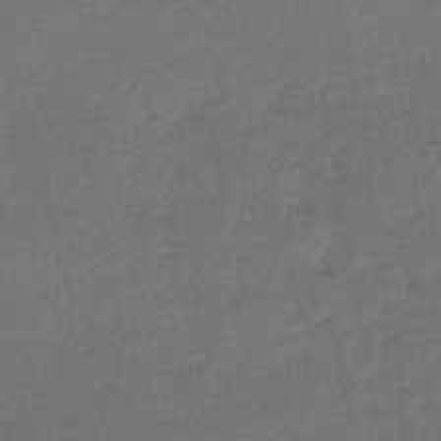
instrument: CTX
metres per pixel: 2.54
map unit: lHb
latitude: -45.5777
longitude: 69.7666
